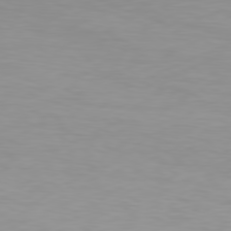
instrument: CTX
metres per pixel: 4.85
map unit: Hpe
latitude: 78.3468
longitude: -145.8205
